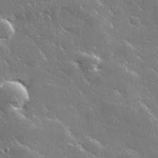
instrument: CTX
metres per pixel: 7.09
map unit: lHvf
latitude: 36.3467
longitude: -91.4804
